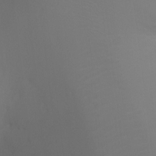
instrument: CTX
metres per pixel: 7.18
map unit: Ht
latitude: -3.9367
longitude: -25.9339
